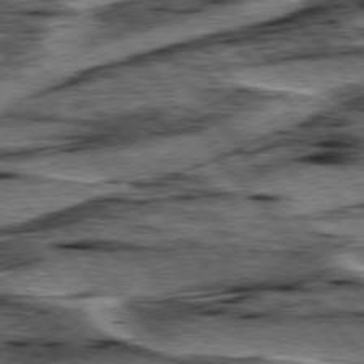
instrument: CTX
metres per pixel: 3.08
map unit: lApd
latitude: 76.5545
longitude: -70.8758
